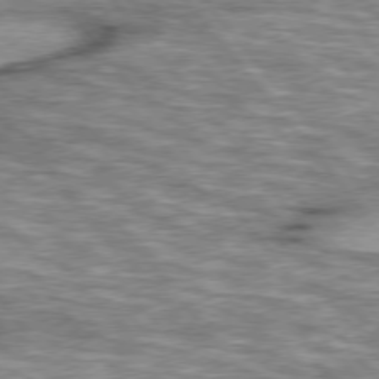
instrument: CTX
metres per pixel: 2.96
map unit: lApd
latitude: 76.0633
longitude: -48.6868
